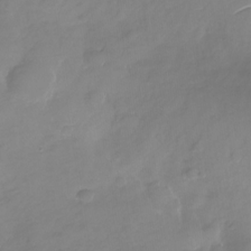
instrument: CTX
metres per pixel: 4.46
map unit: Nhu
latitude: -28.1795
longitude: -78.0633
